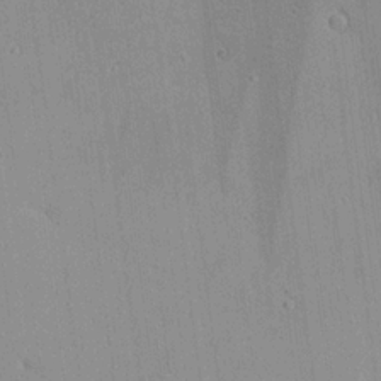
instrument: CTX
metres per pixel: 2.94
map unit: Ave
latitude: 18.4790
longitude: -140.1766
